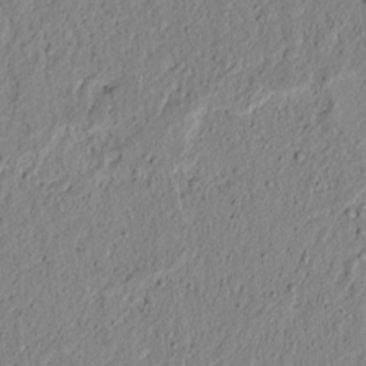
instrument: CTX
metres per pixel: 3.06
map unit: lAvf
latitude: 5.9906
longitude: 165.1809
